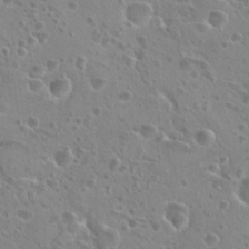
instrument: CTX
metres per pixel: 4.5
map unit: Hto
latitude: 20.3845
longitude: -40.8757
